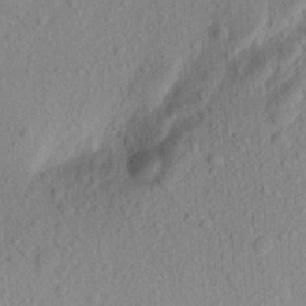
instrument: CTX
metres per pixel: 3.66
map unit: Aa
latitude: 22.0255
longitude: -144.0822
